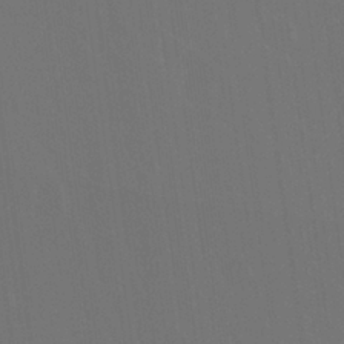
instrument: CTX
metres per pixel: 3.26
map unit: Nhu
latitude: 24.2522
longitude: -63.1592
